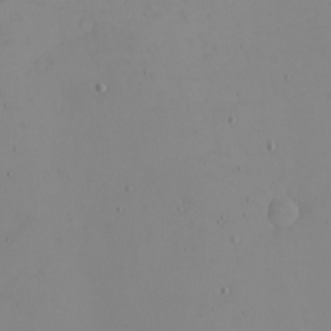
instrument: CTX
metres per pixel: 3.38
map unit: eHh
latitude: -5.6155
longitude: -80.7246
